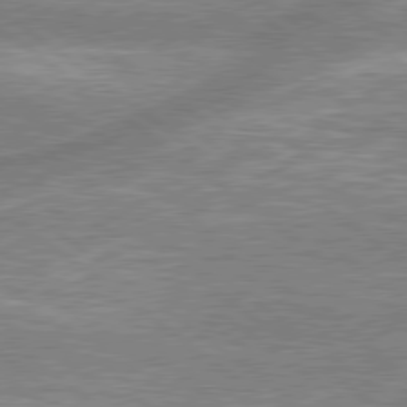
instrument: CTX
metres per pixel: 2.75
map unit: lApd
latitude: 79.0459
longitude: -158.5924
